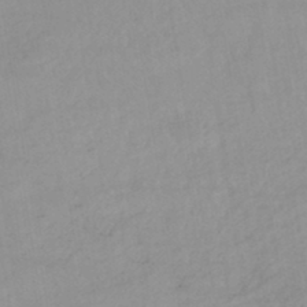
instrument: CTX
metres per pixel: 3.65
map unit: lHb
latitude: -42.2172
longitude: 66.7652
